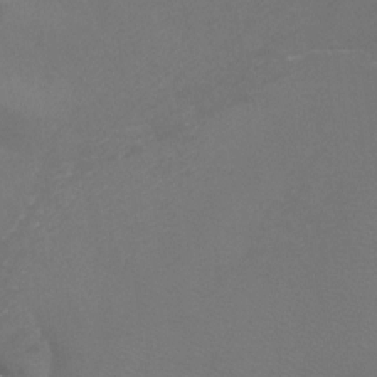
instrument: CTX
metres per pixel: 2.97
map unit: Htu
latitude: -7.2565
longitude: -33.1214
